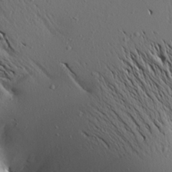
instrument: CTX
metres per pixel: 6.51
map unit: Aa
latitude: 19.7638
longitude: -147.8962
